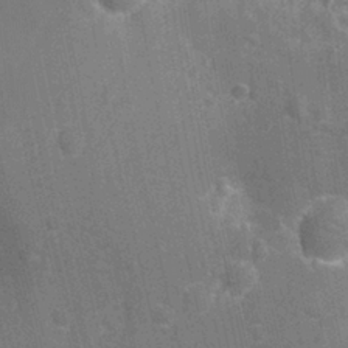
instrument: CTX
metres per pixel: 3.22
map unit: Ht
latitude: -10.7463
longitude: -22.7624
